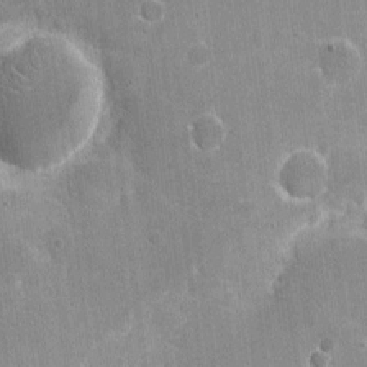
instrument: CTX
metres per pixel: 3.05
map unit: eHh
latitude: 5.6316
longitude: -67.7260
